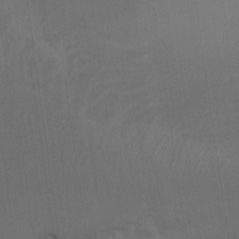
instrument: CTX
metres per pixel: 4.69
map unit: Aa
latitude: -7.4265
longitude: -78.7813
